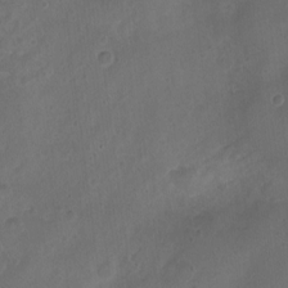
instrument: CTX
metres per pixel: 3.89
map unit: Nhu
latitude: 3.5560
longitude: -15.6883
